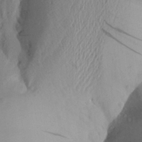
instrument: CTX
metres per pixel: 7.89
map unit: Aa
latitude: 25.3292
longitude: -149.2915
